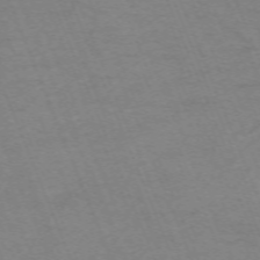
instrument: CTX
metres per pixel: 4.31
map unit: Nhu
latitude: -68.3117
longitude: 38.0283
